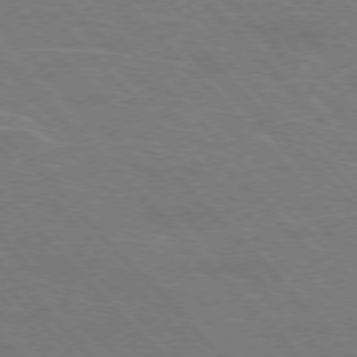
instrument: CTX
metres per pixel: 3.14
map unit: Hpe
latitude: -76.9164
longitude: -12.5357
